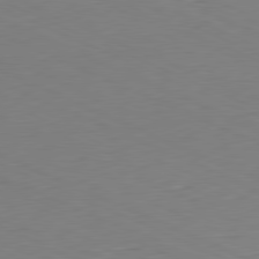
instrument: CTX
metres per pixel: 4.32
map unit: Ap
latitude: -81.4644
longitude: -68.1200
